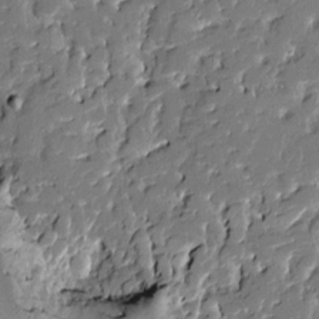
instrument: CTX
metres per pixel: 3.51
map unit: Htu
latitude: -3.7666
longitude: 176.0850
